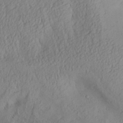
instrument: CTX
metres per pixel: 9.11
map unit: Aa
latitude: 28.3467
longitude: -133.7072
